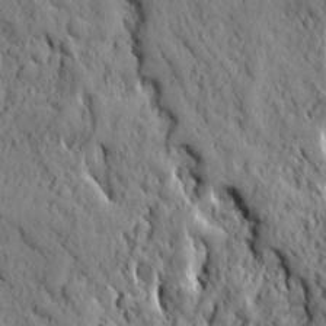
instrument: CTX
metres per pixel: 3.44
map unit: Ave
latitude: 12.1956
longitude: -104.8569
